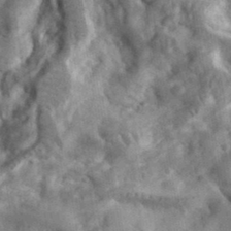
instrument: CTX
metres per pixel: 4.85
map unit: eHh
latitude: 35.0458
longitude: -68.6869
